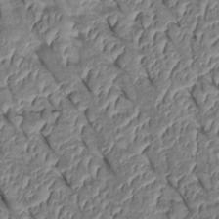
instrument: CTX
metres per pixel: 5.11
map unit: Htu
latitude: 1.4048
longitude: 147.7855
